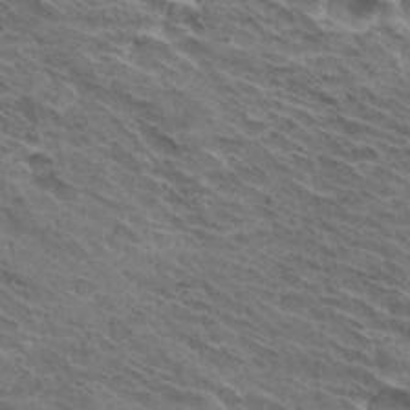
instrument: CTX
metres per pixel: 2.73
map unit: Hto
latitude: 32.2900
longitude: -44.4034
